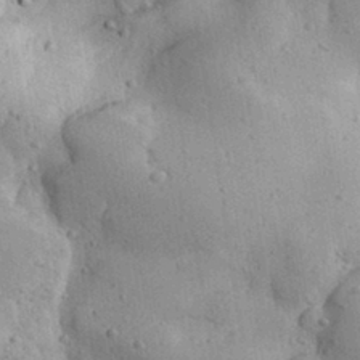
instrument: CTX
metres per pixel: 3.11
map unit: Aa
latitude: 32.1956
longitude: -133.3671
